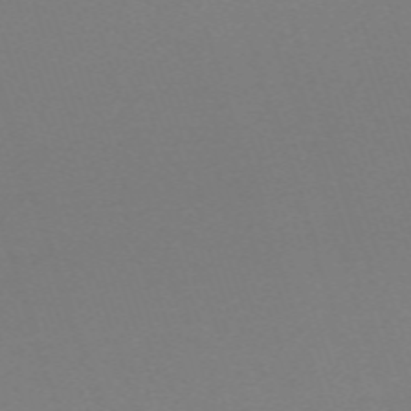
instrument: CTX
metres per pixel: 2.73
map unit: eHh
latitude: -62.9919
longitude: 52.0850
